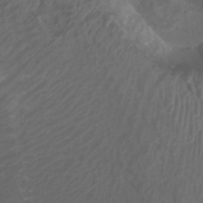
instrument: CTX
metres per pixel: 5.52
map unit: Htu
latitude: 3.6316
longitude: -20.5168
